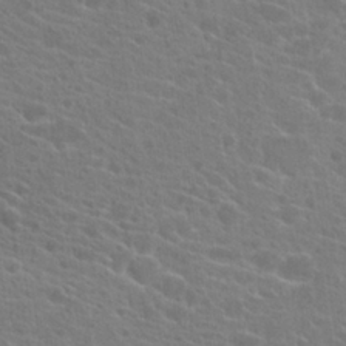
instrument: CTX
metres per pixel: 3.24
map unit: Hto
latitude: 22.8380
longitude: -39.6694
